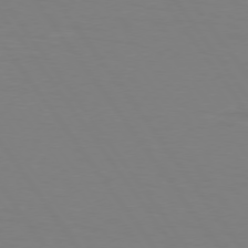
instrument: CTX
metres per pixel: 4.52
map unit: lApd
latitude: 74.5735
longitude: -79.4427
